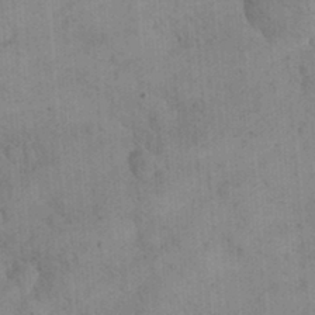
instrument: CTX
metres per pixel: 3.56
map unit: eHh
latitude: 24.8757
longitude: -65.2159
